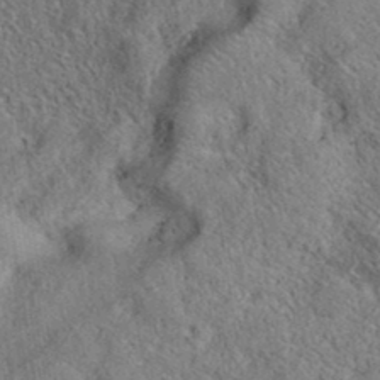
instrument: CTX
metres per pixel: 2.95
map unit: eAb
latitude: 36.9325
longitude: 113.1053
